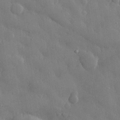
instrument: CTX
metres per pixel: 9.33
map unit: eHh
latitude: 30.0633
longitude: -79.1592
